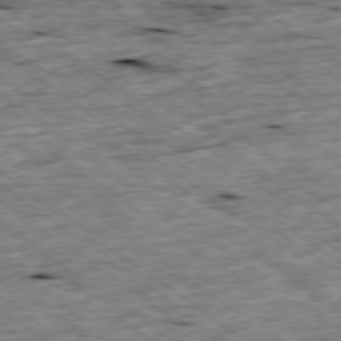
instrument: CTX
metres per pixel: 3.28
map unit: Ap
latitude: -79.1053
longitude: -87.8772
